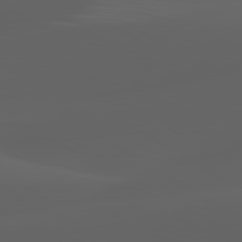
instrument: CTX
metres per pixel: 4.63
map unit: lApd
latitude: 80.1200
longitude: -92.7624
